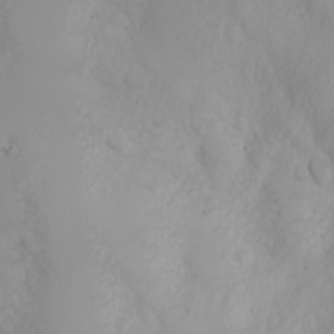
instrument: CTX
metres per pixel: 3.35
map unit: Nhu
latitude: -4.8975
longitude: -85.4049
